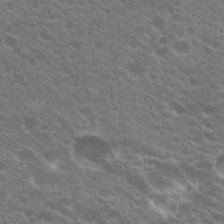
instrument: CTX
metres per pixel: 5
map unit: Hto
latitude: 20.3845
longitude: -35.2726
